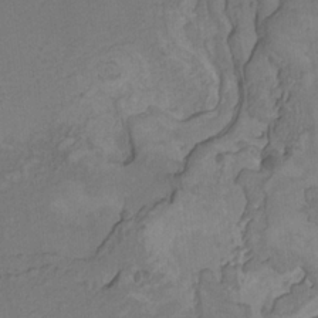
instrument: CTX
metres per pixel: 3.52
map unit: Nhu
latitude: -9.8611
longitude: -76.3278
